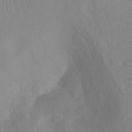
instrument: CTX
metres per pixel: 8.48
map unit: Ht
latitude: -0.6519
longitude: -35.1025
